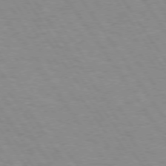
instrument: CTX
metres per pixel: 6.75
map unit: Hpe
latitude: 73.8584
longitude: -137.1215
